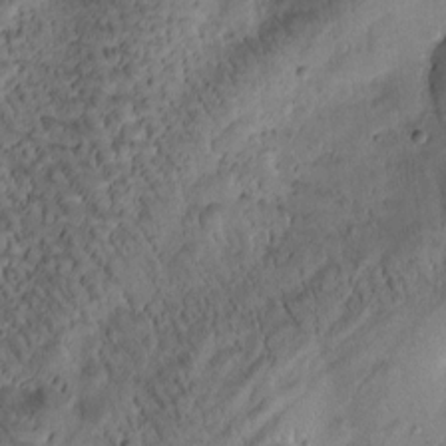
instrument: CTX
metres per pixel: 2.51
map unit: Htu
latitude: -1.7667
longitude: 170.8975
